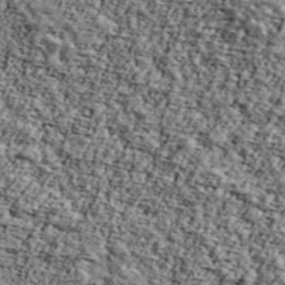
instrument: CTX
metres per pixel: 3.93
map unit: Ave
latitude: 43.3482
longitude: -110.7813
